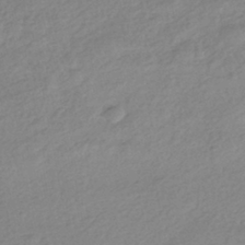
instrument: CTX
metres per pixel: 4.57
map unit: HNhu
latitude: -40.5763
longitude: 94.4062
